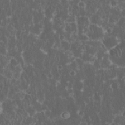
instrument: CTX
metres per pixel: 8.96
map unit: eHh
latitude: 34.1011
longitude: -61.9906
